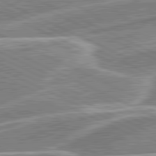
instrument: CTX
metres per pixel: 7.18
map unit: lApd
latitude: 81.5371
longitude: 127.9556
